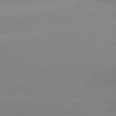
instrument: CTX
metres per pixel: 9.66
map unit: lApd
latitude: 81.3482
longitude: -151.0080
